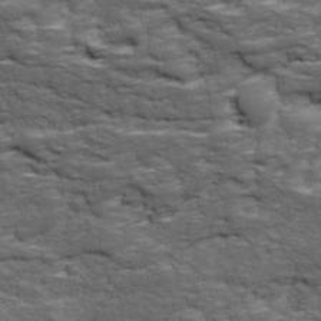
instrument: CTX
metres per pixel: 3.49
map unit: Ave
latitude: 18.1389
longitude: -135.7449
